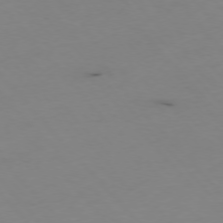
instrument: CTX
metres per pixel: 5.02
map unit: Hpe
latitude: -76.4251
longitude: -19.0647
